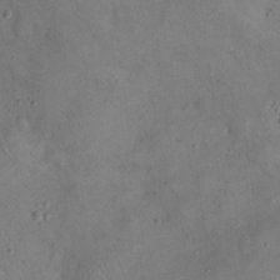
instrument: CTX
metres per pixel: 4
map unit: eHh
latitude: 20.8002
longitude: -59.9528
